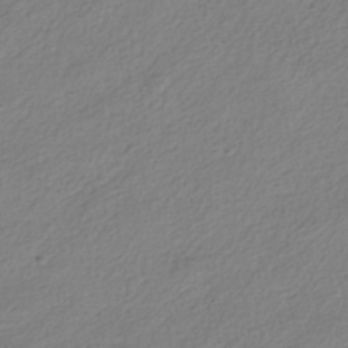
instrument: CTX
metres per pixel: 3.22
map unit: HNhu
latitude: -40.1795
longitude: 102.1606
